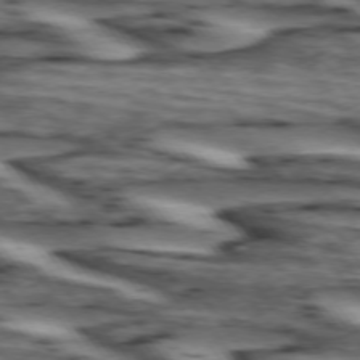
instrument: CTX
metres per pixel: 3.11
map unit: lApd
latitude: 74.2900
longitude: -72.1011
